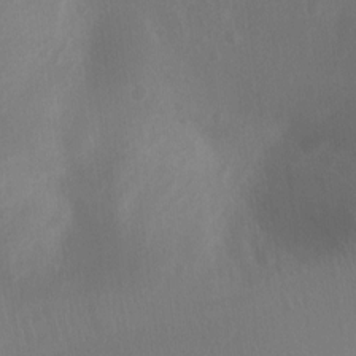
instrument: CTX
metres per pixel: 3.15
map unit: Ht
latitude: 2.4979
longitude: -25.6316
